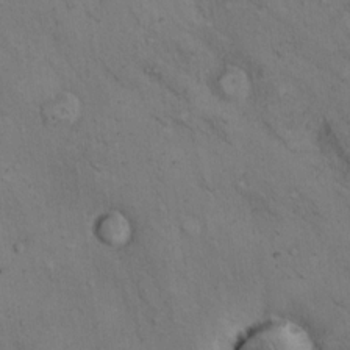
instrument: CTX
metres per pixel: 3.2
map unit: Hto
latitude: 11.6505
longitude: -58.6868
